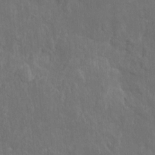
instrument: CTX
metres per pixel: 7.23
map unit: eHh
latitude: 10.6680
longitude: -72.7436
